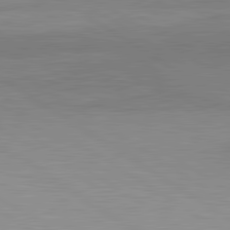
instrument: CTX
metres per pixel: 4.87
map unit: lApd
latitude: 81.2726
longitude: 161.3888
